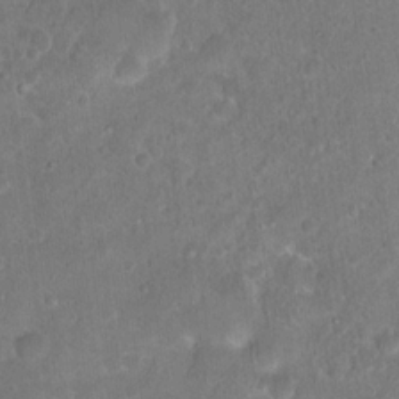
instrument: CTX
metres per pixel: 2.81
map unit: Hto
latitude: 17.7261
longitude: -40.1010
